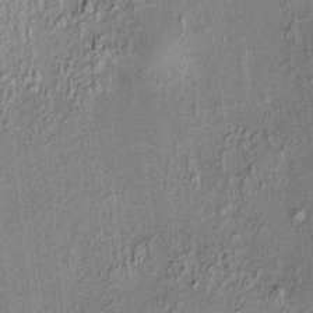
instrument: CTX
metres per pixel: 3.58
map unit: HNhu
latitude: 7.8583
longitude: 14.0850
